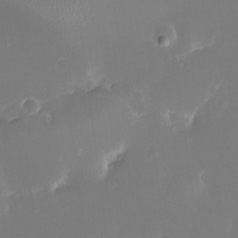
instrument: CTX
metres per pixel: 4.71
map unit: eHh
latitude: -6.1039
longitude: -78.0633
